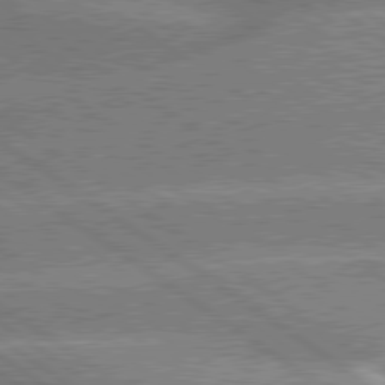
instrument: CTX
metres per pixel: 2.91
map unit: lApd
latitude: 79.5938
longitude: -135.9150
